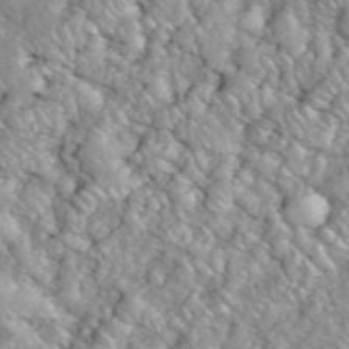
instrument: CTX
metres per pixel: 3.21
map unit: eHh
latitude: 39.4804
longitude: -59.1025
